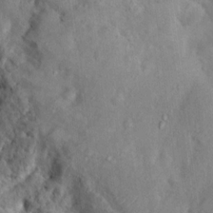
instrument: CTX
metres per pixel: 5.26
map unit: Nhu
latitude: 11.4616
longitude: -27.0081
